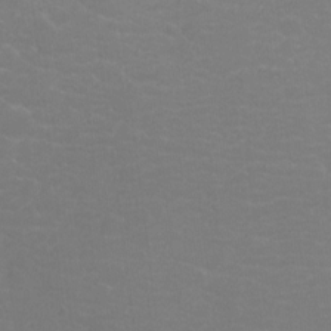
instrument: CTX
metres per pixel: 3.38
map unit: Ht
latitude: -0.3496
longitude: -38.2522
